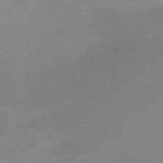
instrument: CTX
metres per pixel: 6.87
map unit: eHh
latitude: -64.0472
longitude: 50.5763
